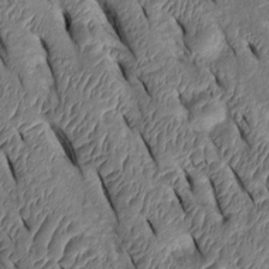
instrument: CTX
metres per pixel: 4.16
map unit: Htu
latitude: 0.8191
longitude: 149.3510
